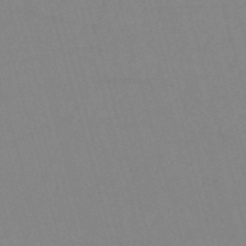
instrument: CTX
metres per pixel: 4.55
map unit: HNb
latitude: -53.9556
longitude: -49.8583
